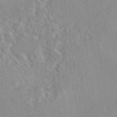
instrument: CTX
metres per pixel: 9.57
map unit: eAb
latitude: 46.0822
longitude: 111.2376
